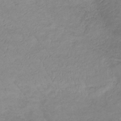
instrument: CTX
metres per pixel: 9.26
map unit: lHb
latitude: -34.3684
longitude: 71.5588
